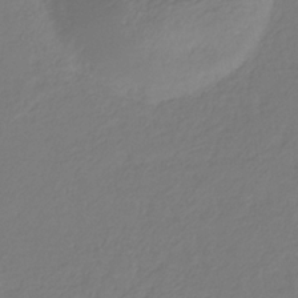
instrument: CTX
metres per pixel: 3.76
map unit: eHb
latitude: -29.8045
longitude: 67.8233
